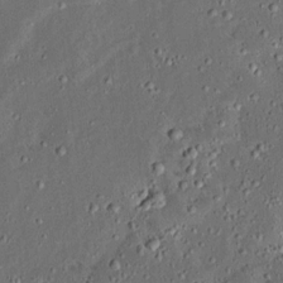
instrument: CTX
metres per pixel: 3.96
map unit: Ave
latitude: 14.4601
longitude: -138.6113
